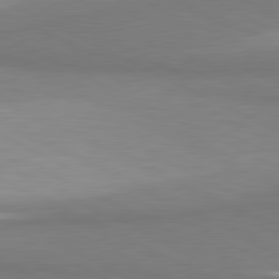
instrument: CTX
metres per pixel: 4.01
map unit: lApd
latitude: 81.1214
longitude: 157.2943
